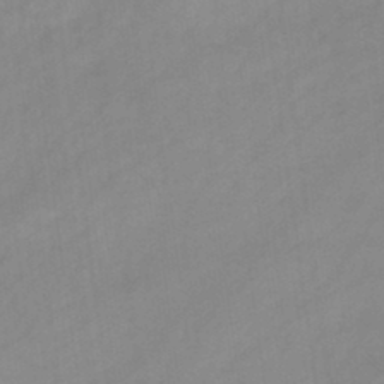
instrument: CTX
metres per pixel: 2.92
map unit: lHb
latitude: -45.3321
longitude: 66.5385
